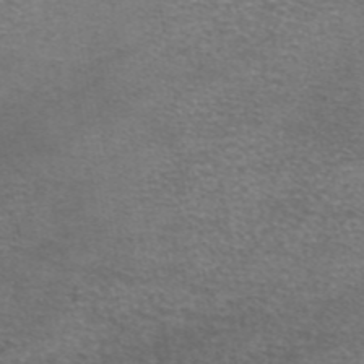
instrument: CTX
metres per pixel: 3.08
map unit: eAb
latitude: 45.7260
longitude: 103.2376
